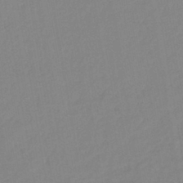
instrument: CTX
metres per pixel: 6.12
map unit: lHb
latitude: -40.9730
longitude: 74.7275
